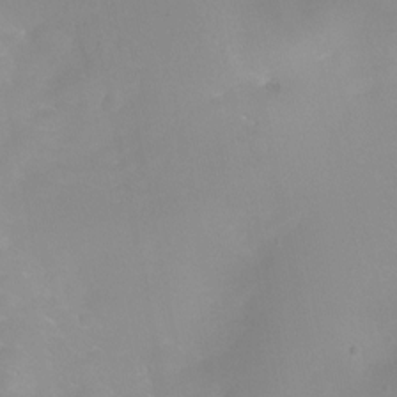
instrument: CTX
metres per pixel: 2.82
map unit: Nhu
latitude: -4.4818
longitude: -75.9906
